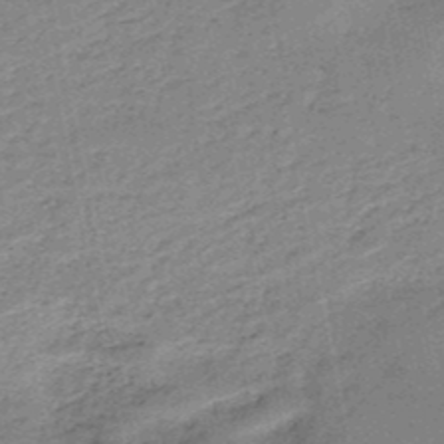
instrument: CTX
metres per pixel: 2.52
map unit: HNb
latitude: -50.5196
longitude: -50.0255
